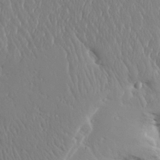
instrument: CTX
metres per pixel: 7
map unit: Aa
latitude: 31.7072
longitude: -143.6505
